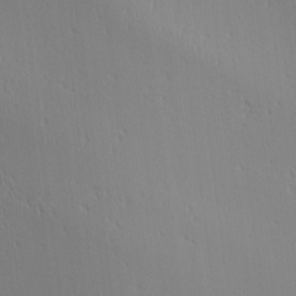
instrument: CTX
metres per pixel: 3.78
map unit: Ave
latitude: 2.4034
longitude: -115.2914
